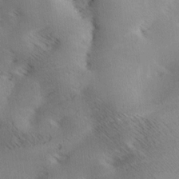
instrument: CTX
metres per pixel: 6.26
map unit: lAa
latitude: -10.5574
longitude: -124.1577
